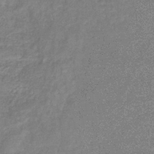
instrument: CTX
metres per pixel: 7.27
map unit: eHb
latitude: -32.3496
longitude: 75.1054
